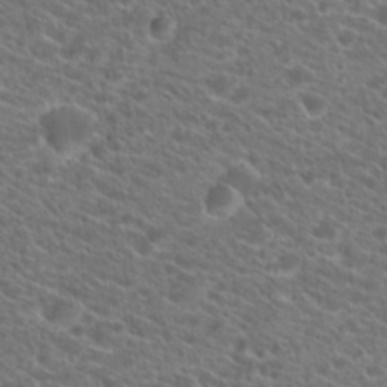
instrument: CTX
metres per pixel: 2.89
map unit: Hto
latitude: 20.8002
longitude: -38.8758
